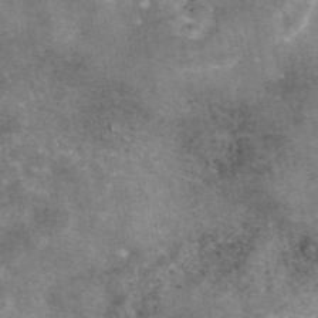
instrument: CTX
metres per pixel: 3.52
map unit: eAb
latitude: 45.9528
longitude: 123.7100
